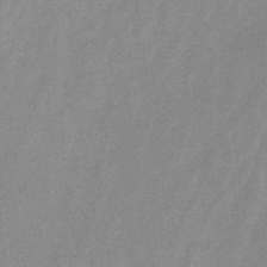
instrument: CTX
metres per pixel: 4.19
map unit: eHb
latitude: -32.2362
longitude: 67.8233
